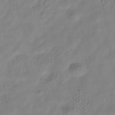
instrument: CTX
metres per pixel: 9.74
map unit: Hve
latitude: -34.7085
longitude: 89.5021
